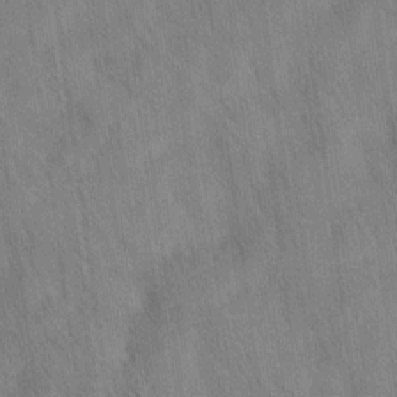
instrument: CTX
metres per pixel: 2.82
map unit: Ave
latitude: 11.9339
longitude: -106.6490
